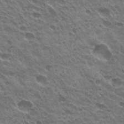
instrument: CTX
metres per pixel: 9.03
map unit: Hto
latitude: 31.1215
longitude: -43.4804
